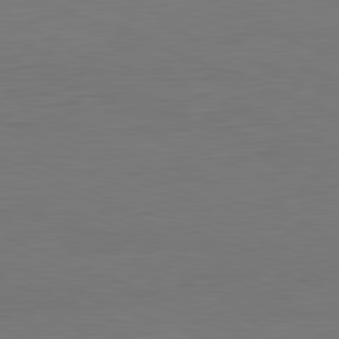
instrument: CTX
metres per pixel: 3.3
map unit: Hpe
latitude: -81.8423
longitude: 8.6707
